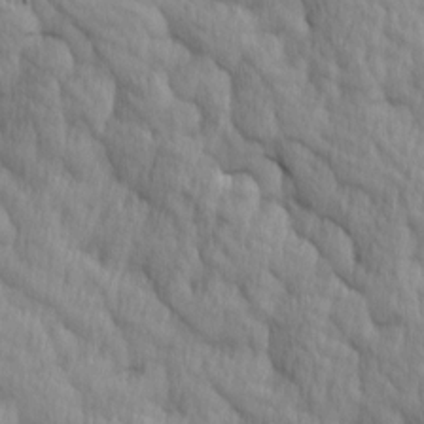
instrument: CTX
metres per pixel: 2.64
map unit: Ave
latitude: 12.6302
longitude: -106.2711
